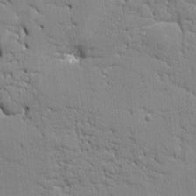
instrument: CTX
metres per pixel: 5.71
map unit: HNhu
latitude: 7.9339
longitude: -4.7813
